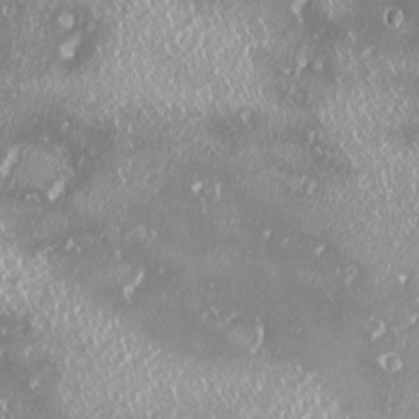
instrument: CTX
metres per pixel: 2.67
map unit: HNhu
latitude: -2.6329
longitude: 11.2943
